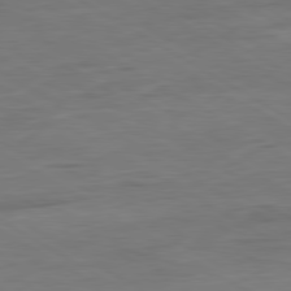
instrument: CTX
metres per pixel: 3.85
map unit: Ap
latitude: -81.1242
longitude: -79.1403
